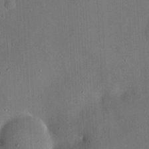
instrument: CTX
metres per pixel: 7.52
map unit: eHh
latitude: 5.0836
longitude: -68.7057
